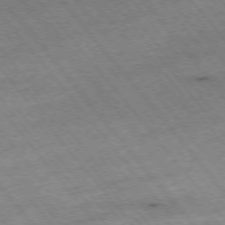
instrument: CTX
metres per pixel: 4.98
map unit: Hpe
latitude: -75.8990
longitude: -17.3293
